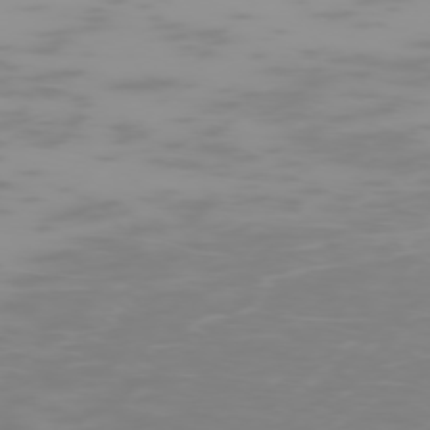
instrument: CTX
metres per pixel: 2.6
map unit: Hpe
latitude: -75.0298
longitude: 6.9919
